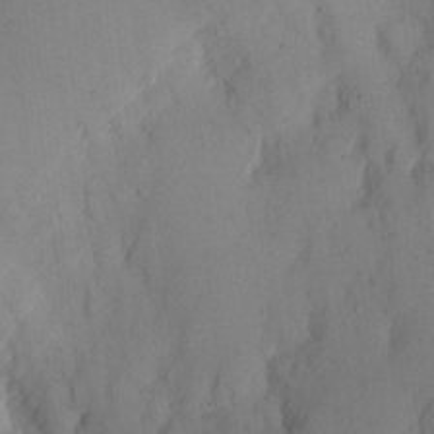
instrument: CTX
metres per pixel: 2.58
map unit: eHh
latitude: 12.2712
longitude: -61.8016
